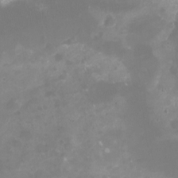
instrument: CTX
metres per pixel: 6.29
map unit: Nhu
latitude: -16.6519
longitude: -56.8568
